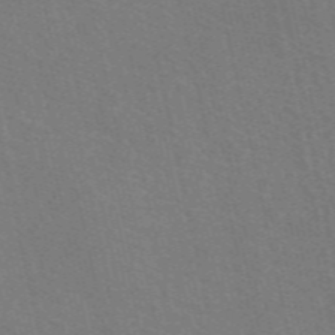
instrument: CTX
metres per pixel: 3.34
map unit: eAb
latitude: 51.1592
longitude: 111.1620
